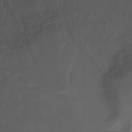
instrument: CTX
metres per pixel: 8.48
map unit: Nhu
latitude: -7.6344
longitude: -45.6694
